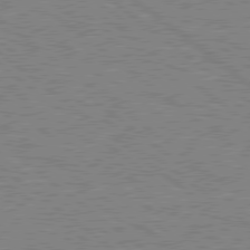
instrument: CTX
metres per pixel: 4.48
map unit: lApd
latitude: 78.9136
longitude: -156.5356
